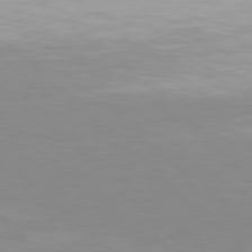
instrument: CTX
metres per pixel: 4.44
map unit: Hpe
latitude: 77.7260
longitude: -132.7435
